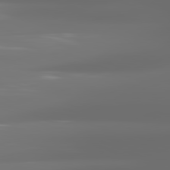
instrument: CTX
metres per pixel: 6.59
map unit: lApd
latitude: 81.5938
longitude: -144.5168
